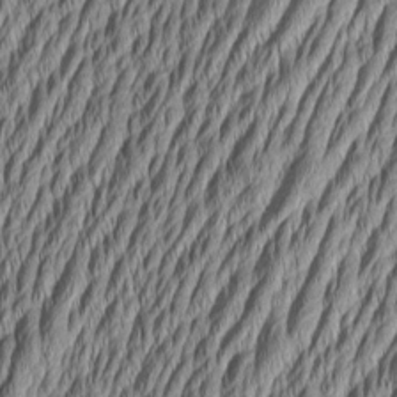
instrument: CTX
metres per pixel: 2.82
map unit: Aa
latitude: 6.2711
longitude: -129.2348
